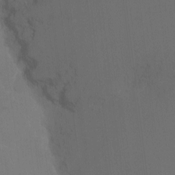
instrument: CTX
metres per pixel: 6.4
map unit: Nhu
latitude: -11.4454
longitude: -75.4804
